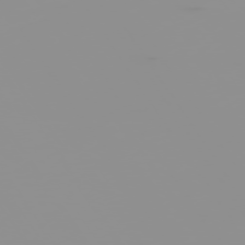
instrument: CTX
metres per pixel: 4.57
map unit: Hpe
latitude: -74.8030
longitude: 6.4251
